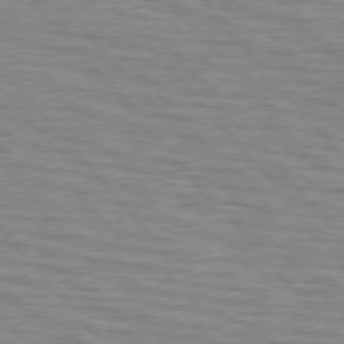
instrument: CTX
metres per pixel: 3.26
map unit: lApd
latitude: 76.3467
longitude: -76.7813
